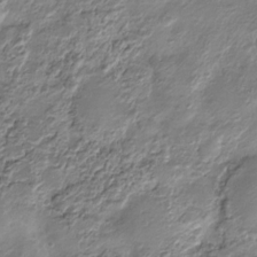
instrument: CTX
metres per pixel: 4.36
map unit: HNhu
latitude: -21.8611
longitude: 84.6896
